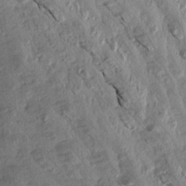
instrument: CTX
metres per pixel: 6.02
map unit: Aa
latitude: 15.9339
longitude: -146.2712
